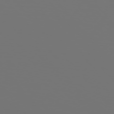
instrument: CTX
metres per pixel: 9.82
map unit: Hpe
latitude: 76.0822
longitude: -135.4615
